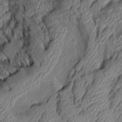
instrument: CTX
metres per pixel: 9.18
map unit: Aa
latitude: 8.0633
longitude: -129.5938
